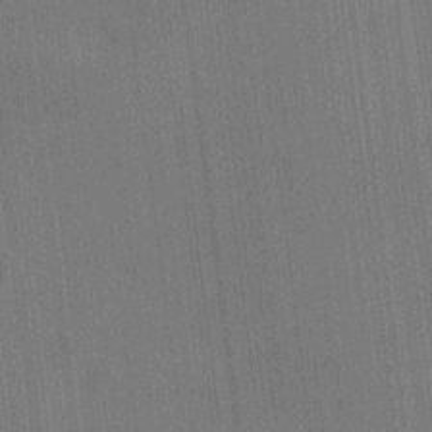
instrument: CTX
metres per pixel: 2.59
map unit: HNhu
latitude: 8.7246
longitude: 15.5777
